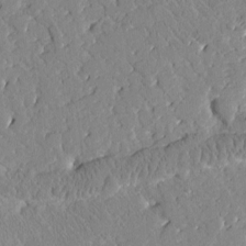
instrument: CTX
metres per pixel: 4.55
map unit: Htu
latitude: 0.1577
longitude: 176.3684
